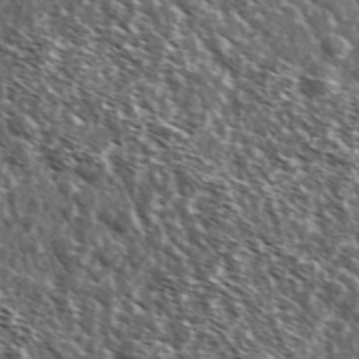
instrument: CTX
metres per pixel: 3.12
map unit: Ave
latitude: 37.4805
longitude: -108.4412
